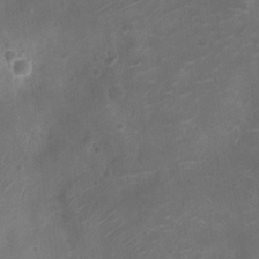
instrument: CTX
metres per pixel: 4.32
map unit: Ht
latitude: -11.6155
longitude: -21.1592
